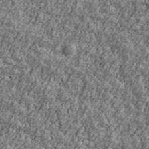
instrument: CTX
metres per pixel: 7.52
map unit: Ave
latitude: 41.7071
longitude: -111.4616
